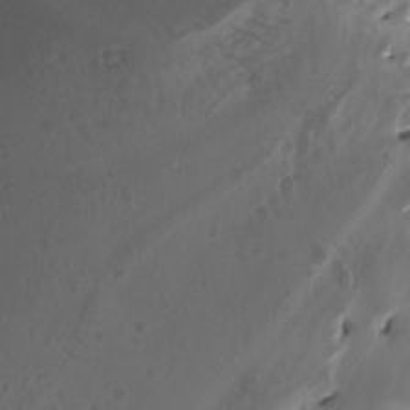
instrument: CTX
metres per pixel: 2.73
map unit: Nhu
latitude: -6.9163
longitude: -75.2348
